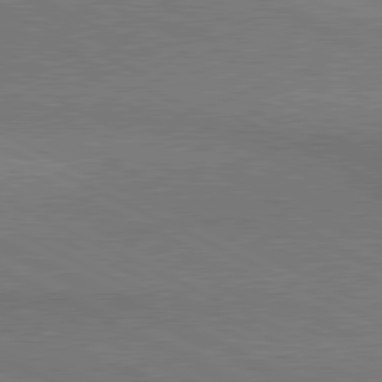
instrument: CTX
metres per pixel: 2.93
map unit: lApd
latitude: 80.7246
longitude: 148.0661
